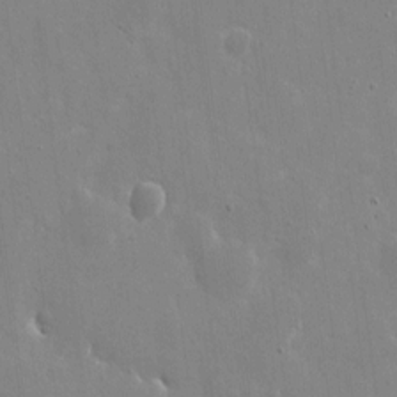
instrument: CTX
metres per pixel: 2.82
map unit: eHh
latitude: 9.8206
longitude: -69.8395
